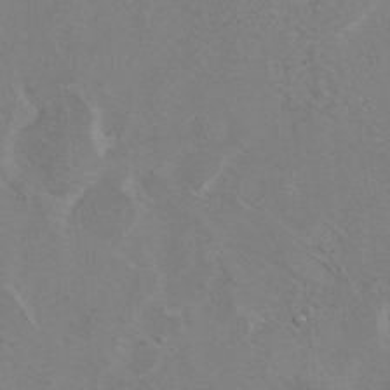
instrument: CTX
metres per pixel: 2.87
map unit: Hto
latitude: 8.7057
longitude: -34.9324
